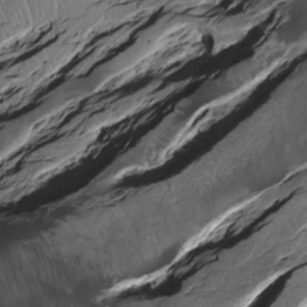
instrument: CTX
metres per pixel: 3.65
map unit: Htu
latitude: -4.9919
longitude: 156.6329
